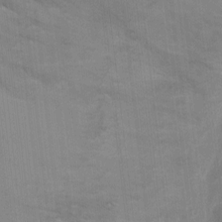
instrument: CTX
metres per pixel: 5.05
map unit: Ht
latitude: 2.2144
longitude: -28.2900
